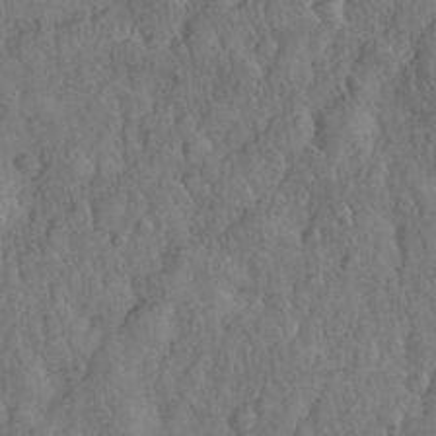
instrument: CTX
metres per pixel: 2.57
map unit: eHh
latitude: 31.7639
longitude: -66.9513
